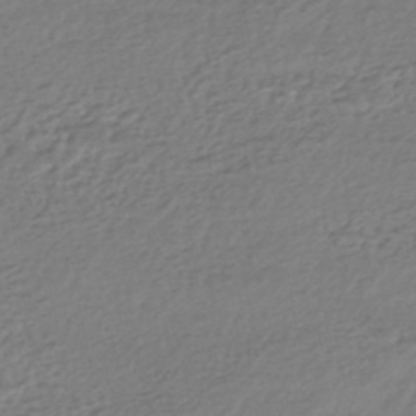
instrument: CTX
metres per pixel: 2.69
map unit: HNhu
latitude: -44.9542
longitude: 95.4265
